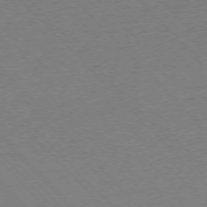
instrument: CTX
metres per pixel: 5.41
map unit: Ap
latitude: -76.2550
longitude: -85.6127
